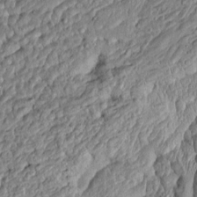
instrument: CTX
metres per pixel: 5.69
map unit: Htu
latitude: -5.9745
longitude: 156.4629
